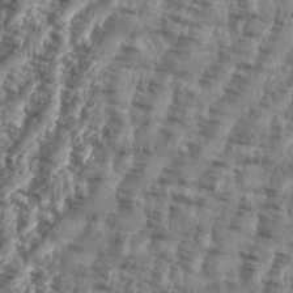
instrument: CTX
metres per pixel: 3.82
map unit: eHh
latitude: 35.6316
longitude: -136.7435
